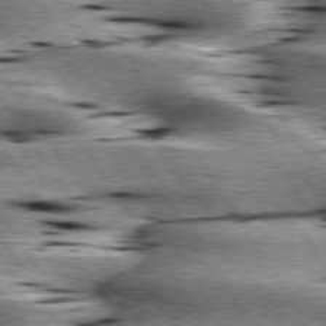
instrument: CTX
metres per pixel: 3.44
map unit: lApd
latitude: 76.3845
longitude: -59.8205
